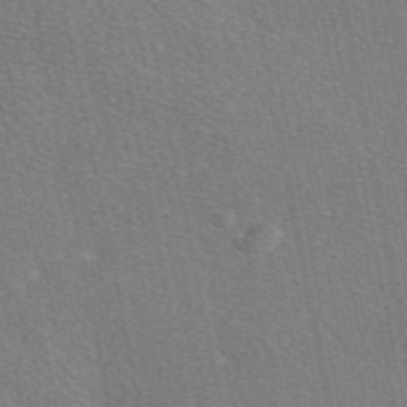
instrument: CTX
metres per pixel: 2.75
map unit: eAb
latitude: 48.8380
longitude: 115.7100
